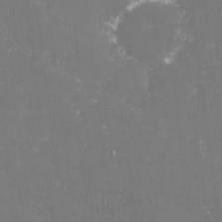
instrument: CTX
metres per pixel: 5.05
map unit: lHvf
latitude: -16.0094
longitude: -101.2537
